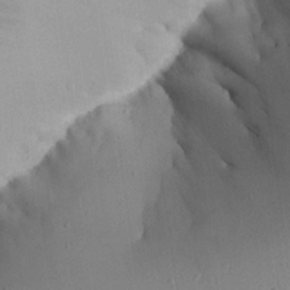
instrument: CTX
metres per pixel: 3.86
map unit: Aa
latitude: 24.4790
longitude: -128.5357
